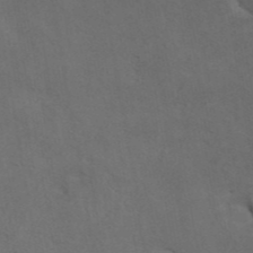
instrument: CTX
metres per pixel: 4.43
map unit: ANa
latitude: 42.5168
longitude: 14.3495
